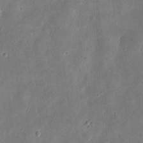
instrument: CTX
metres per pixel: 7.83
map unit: eHh
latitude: 9.3860
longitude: -73.1593
